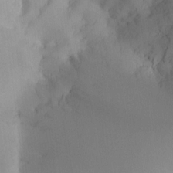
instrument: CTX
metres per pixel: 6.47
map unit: HNhu
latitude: 7.4804
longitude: 9.8989
